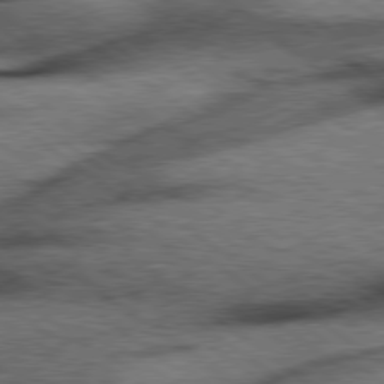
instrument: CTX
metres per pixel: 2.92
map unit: Hpe
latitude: 78.3468
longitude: -155.3859
